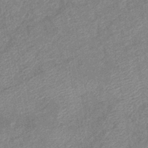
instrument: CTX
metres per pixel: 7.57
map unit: eHb
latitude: -41.6911
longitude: 82.0850
